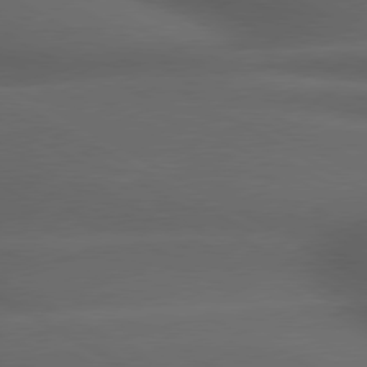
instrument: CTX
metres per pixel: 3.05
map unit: lApd
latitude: 79.2537
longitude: -118.6301
